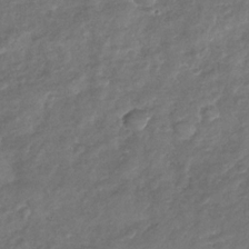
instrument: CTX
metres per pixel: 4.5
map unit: Nhu
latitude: -30.8219
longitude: -60.7057
